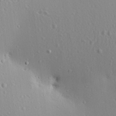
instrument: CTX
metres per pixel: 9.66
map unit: Aa
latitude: 12.5168
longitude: -142.8569
